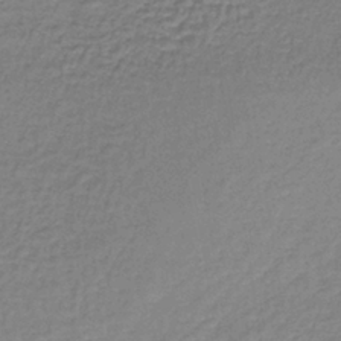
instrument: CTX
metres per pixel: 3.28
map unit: lHb
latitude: -37.1053
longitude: 61.4643
